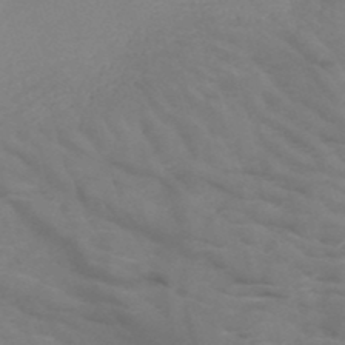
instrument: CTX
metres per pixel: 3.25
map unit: HNb
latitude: -50.2550
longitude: -46.6491
